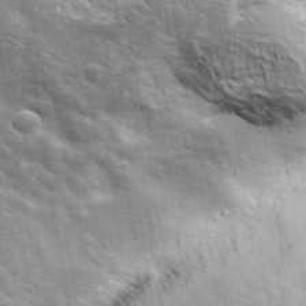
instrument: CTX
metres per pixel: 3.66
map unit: lHvf
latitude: 37.1403
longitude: -92.1011
